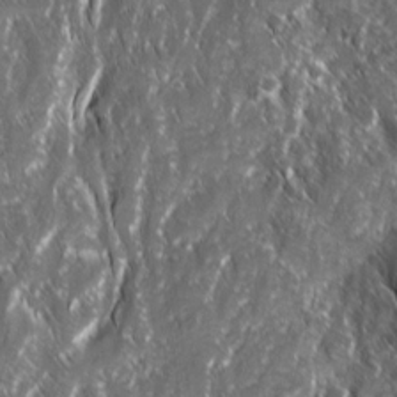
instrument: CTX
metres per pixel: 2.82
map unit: Ave
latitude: 15.1215
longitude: -134.0633
